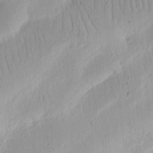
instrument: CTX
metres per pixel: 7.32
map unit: Nhu
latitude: 15.3860
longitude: -75.3104
